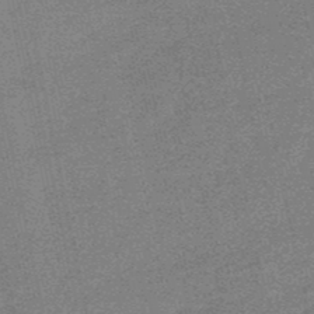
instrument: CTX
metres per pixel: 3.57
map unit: lHb
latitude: -49.6344
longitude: 79.5777
